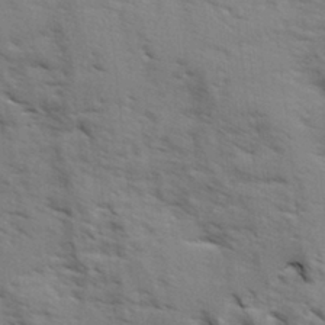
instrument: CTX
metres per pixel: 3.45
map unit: Ave
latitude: 1.8583
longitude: -110.2334
